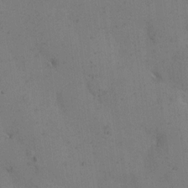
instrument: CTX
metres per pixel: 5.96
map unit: eHh
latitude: 10.0255
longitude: -63.0648
